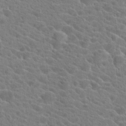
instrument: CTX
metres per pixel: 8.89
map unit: Hto
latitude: 21.7639
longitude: -39.3859
